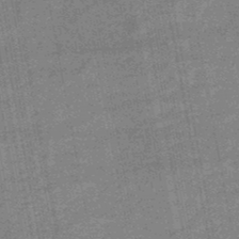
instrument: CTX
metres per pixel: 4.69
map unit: HNb
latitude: -47.1620
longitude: -36.1956
